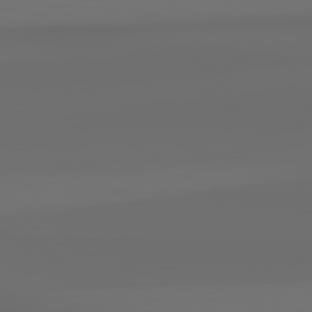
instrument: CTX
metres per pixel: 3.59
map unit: Hpe
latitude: 78.9892
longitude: -138.5735
